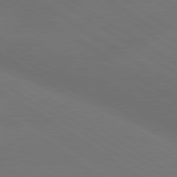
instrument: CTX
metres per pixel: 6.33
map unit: lApd
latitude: 79.9717
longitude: -151.8394
